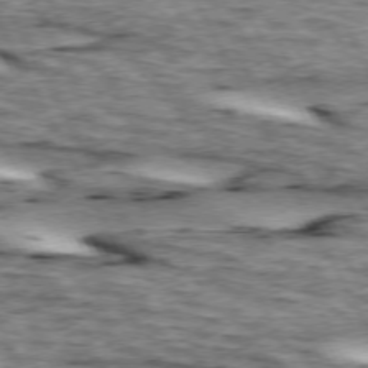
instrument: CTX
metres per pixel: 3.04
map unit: lApd
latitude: 73.6505
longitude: -55.1970
